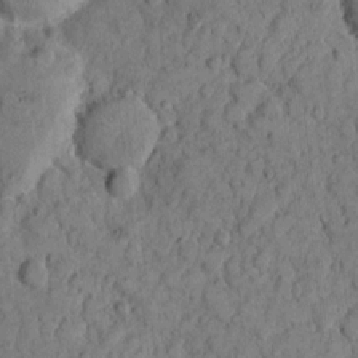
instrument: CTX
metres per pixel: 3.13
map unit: eHh
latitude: 8.0444
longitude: -63.7261
